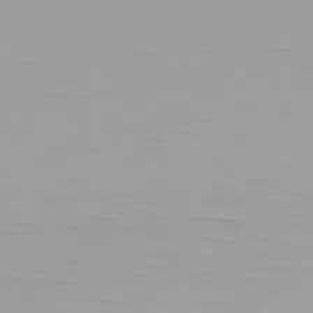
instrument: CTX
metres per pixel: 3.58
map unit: Hpe
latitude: 75.5749
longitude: -125.1025
